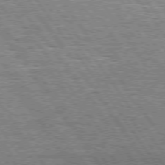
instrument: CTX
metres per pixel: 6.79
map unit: Hpe
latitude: 74.4412
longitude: -138.9325
